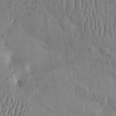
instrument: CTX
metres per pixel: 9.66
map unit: eHh
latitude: -3.4832
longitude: 14.7652
